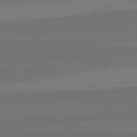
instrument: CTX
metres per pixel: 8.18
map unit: lApd
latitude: 82.2333
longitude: -178.0444
